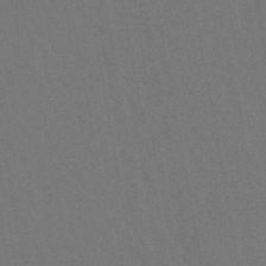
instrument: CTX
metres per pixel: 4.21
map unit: lHb
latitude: -47.9745
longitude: 73.3887
